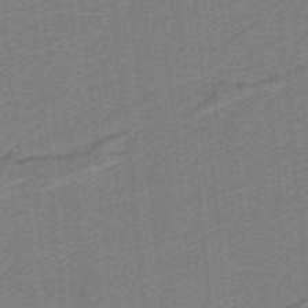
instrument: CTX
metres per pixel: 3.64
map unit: lHb
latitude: -39.4644
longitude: 54.1795
